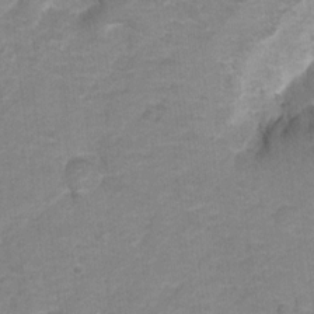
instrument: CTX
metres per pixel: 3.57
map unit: Hto
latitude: 5.5938
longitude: -31.5560
